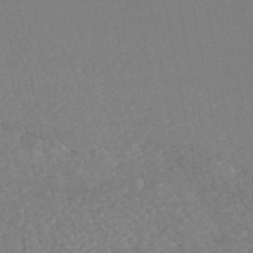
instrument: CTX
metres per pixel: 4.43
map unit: HNhu
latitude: -46.9164
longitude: 98.1984
